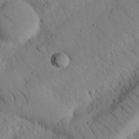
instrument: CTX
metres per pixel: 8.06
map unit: Nhu
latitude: 22.1956
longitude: -76.0255
